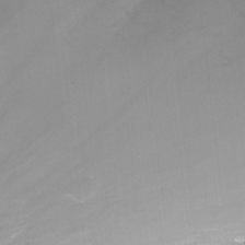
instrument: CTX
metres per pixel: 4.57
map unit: Nhu
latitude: -13.0675
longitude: -57.5560
